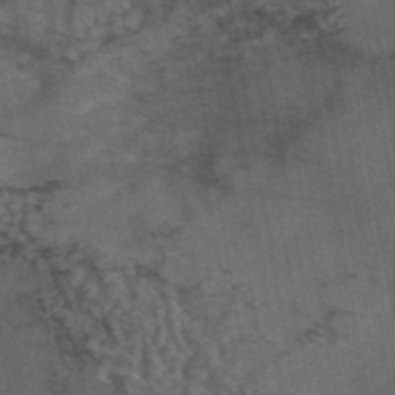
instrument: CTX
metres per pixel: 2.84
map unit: eAb
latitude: 43.4615
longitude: 106.8030
